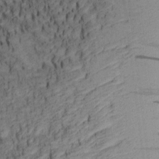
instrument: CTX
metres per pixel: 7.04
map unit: lAa
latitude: 4.1578
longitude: -115.2725
